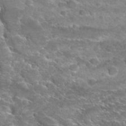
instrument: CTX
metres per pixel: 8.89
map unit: Nhu
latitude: 29.6316
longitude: -48.5546
